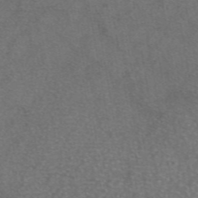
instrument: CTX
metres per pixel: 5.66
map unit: eAb
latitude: 47.1026
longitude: 109.2565
